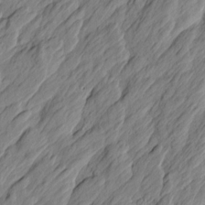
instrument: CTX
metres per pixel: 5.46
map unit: Htu
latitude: 0.1766
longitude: -175.1781
